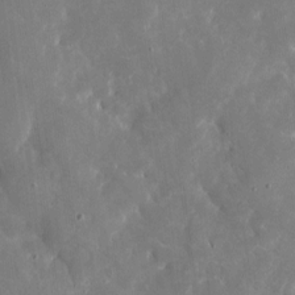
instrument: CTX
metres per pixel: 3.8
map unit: eHh
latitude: 5.4048
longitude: -70.1011
